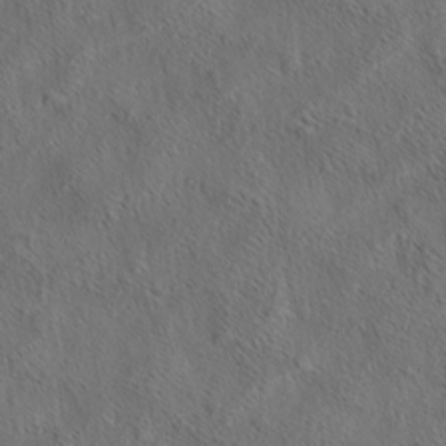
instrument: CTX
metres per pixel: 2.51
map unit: eHh
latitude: 6.5357
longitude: -76.6679
